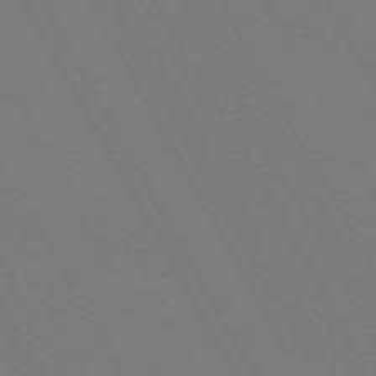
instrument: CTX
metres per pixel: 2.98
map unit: Hpe
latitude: -72.7274
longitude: 10.0472
